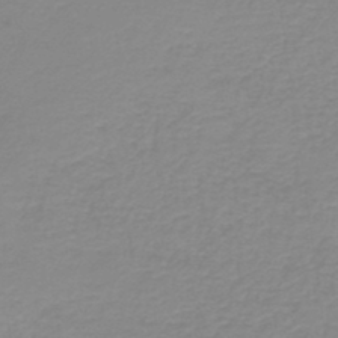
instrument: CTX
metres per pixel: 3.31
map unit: HNb
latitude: -44.7274
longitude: 53.2565
